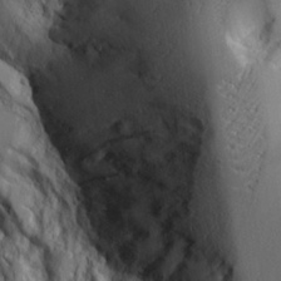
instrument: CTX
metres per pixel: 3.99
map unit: Aa
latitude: 25.6127
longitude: -127.2915
